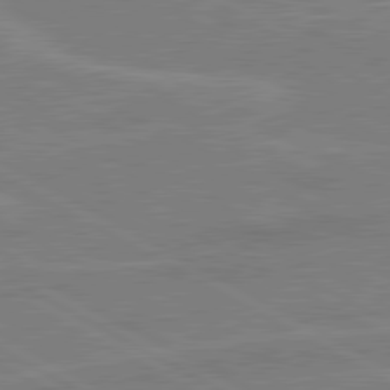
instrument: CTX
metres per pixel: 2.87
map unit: lApd
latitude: 80.5546
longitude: 121.7666
